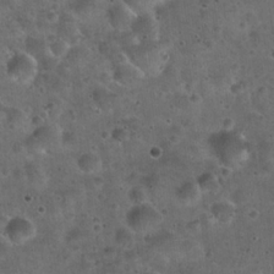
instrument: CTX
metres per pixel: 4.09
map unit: Hto
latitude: 22.3845
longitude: -53.1025
